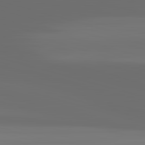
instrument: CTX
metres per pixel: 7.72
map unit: lApd
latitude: 83.2725
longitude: -133.5371
